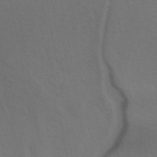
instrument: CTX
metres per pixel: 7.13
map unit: ANa
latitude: 39.8205
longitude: 28.5574
